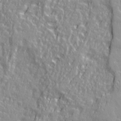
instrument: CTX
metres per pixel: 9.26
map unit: Ave
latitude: 22.1956
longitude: -133.0270
